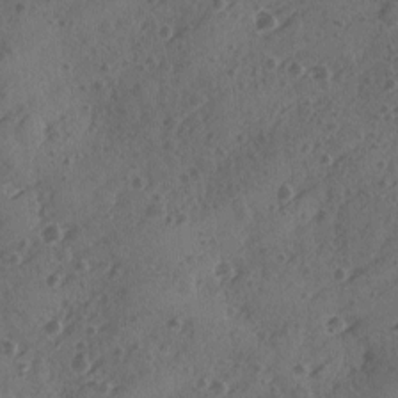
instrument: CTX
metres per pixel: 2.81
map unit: Ave
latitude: -9.3510
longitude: -118.5357
